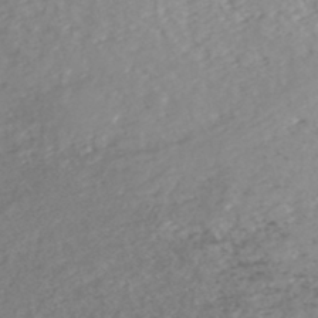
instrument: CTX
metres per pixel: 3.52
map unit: HNhu
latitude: -46.2739
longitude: 98.7841
